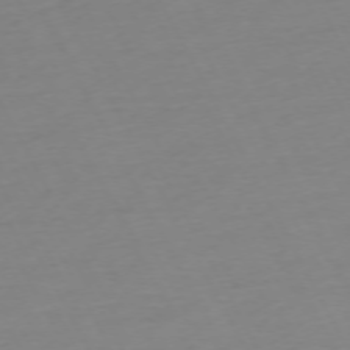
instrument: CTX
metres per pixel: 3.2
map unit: Ap
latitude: -73.7288
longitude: -69.5749
